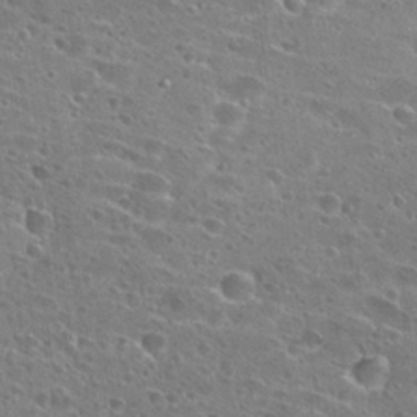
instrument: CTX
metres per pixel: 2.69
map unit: Hto
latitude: 26.6302
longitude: -45.7638
